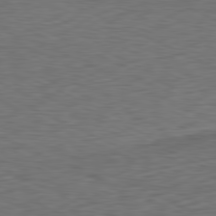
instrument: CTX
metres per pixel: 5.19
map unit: Ap
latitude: -81.6344
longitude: -75.6127
